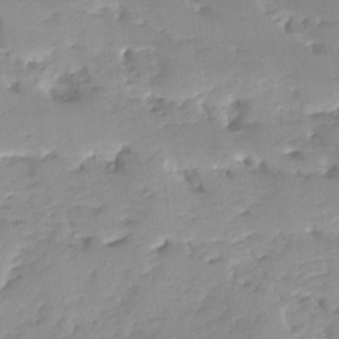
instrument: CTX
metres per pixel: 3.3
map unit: Ave
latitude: -8.5196
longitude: -117.1781
